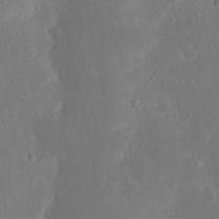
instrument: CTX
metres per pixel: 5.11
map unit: Nhu
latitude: 23.0647
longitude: -72.6680
